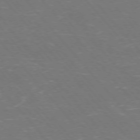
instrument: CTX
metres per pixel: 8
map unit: Ap
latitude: -76.0472
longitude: -69.1214
